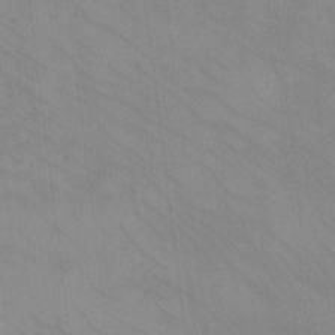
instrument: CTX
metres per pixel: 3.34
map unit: eHh
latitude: -8.8975
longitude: -67.7827
